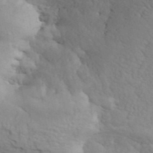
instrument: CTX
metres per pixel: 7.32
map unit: ANa
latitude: 41.0458
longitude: 51.6910
